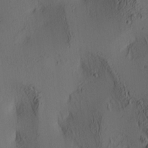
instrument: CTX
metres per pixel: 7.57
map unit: lAa
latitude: 4.2522
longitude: -114.8946
